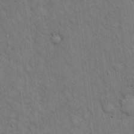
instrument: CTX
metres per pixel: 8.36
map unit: Hto
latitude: 14.1956
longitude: -60.8380
